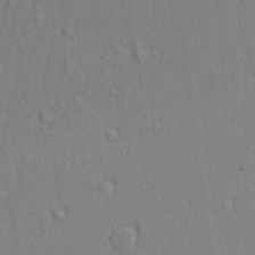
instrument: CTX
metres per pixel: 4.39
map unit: Aa
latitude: 21.8395
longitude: -139.4237
